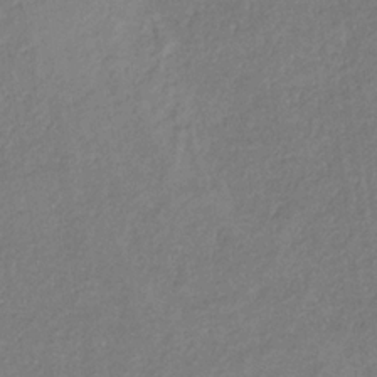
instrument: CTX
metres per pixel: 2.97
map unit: eHb
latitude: -30.6329
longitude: 66.6707
